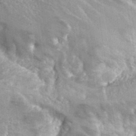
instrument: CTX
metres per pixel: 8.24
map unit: Hto
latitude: 35.8394
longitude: -46.4223
